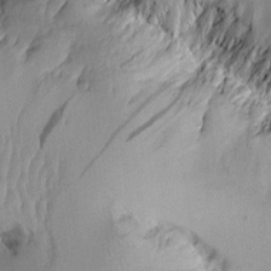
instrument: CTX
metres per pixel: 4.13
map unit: Aa
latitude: 11.2348
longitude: -127.1214
